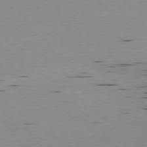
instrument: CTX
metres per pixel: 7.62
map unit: Ap
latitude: -77.4643
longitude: -72.2145
